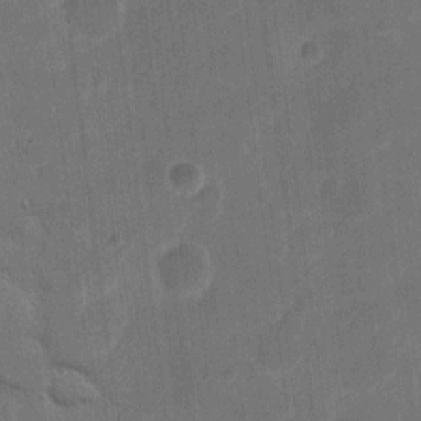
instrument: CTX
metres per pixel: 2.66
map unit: eHh
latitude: 11.8017
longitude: -67.0647
